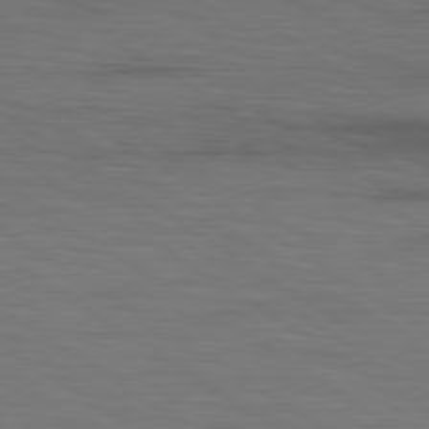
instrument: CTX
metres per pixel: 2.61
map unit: lApd
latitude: 79.8395
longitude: 160.8975
